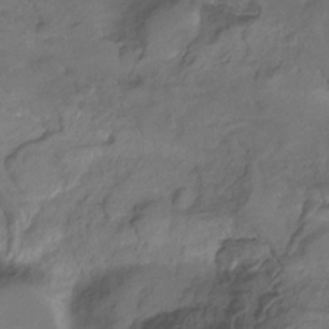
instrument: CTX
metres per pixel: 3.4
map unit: Hto
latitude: -13.4643
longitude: -42.8191
